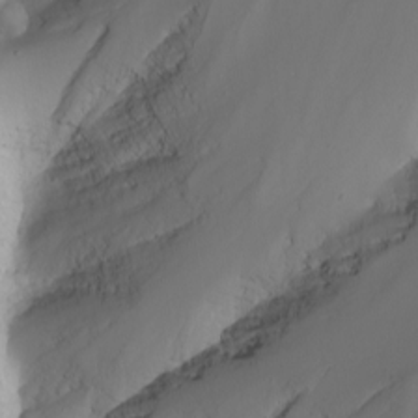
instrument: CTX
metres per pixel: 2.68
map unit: Nhu
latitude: -8.4251
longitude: -81.5371
